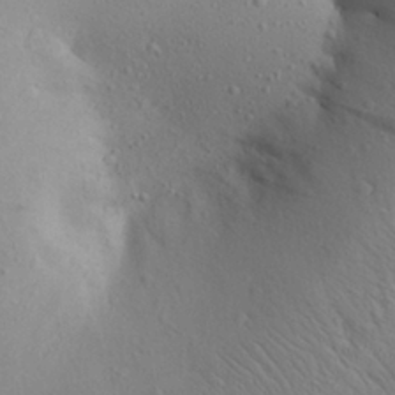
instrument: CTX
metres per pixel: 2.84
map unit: Aa
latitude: 25.8205
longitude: -148.2711
